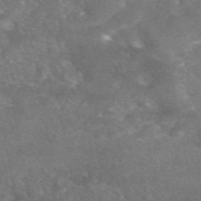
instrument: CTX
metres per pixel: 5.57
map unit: eAb
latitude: 46.9136
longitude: 119.7667
